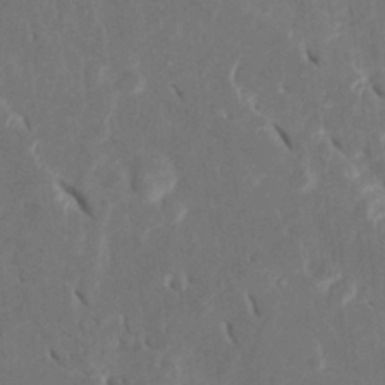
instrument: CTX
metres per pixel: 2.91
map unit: Htu
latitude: 1.4804
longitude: 147.2943
